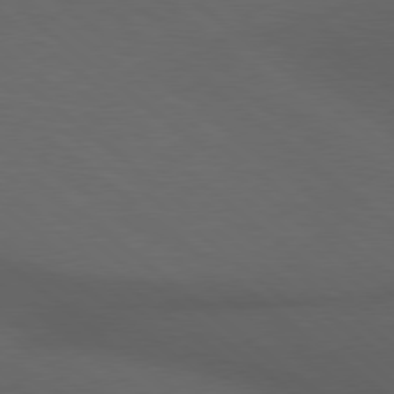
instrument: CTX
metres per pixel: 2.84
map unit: lApd
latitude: 78.5168
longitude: -177.0647
